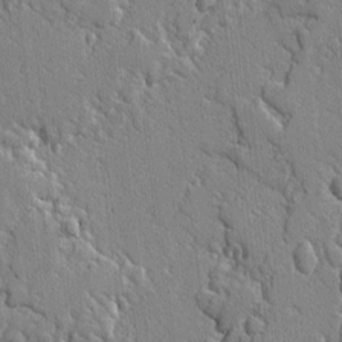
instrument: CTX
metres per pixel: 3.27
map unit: lAvf
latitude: -2.2172
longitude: -109.2726
